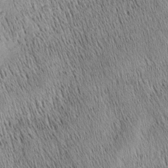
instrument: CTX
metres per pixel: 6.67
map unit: Nhu
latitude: -4.1228
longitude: -151.2537
